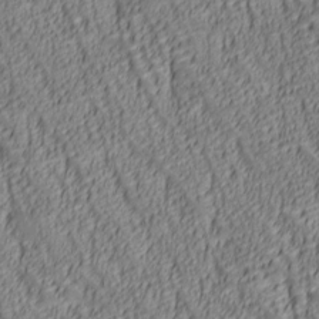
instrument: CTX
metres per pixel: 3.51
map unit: lAa
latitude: 6.5546
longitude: -116.4034
